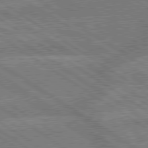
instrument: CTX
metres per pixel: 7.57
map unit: lApd
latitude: 79.4616
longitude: -162.3279
